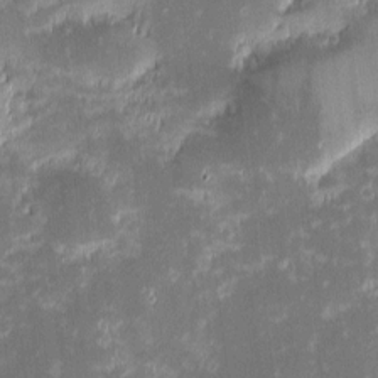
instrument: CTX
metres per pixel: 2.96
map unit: eHh
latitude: -2.1227
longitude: -85.6883
